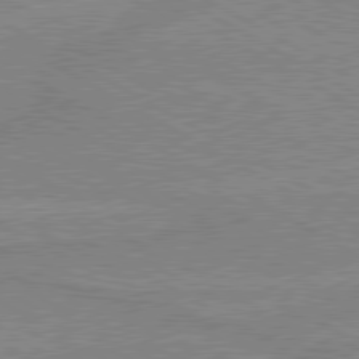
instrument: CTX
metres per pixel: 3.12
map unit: lApd
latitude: 80.1200
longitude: 168.1227
